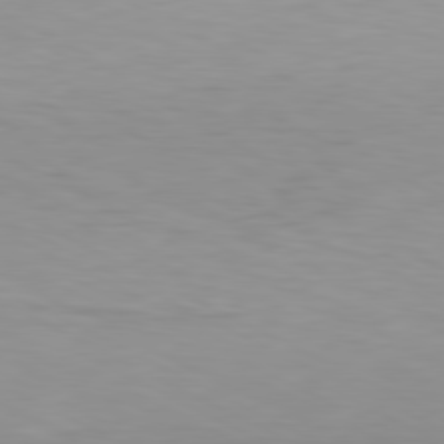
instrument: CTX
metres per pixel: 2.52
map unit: Hpe
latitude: -81.1242
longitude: 18.8786
